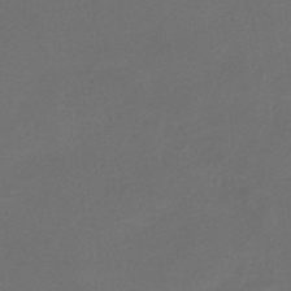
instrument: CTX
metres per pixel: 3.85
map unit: lHb
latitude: -38.4818
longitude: 69.1053
